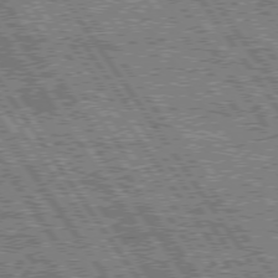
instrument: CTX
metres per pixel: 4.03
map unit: Hpe
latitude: 75.1781
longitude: -153.5560
